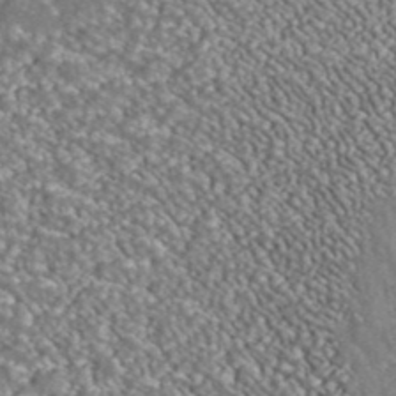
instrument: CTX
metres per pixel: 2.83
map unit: ANa
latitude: 42.1011
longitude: 26.1794
